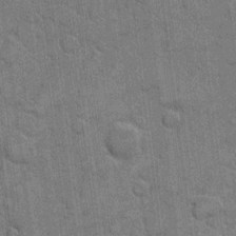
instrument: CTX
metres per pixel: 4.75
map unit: eHh
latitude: 10.3845
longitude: -64.9892
